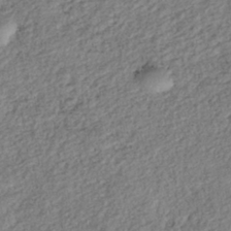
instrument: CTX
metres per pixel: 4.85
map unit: eHh
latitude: -42.6896
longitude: 118.2362
